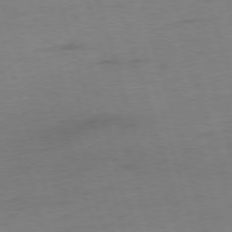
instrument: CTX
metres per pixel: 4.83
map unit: Ap
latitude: -76.1984
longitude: -72.9703
